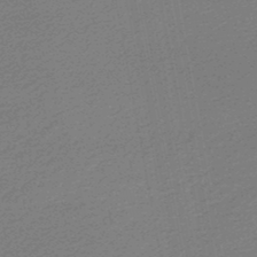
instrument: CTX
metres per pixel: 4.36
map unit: lHb
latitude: -46.9919
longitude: 57.9178
